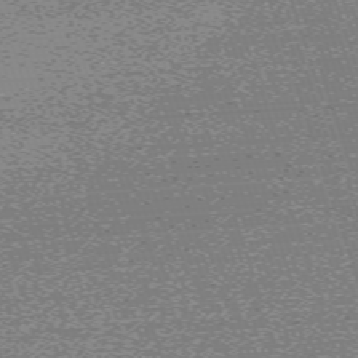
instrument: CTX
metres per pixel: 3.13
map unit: eHh
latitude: -64.0472
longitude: 53.0297
